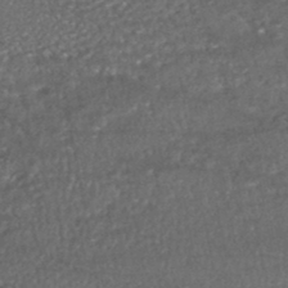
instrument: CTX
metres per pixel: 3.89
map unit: HNhu
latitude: -46.3684
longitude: 104.8219
